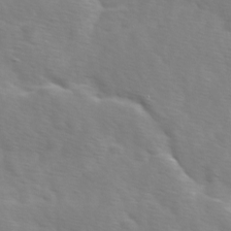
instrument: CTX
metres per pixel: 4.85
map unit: Ave
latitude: 1.2348
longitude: -113.2915
